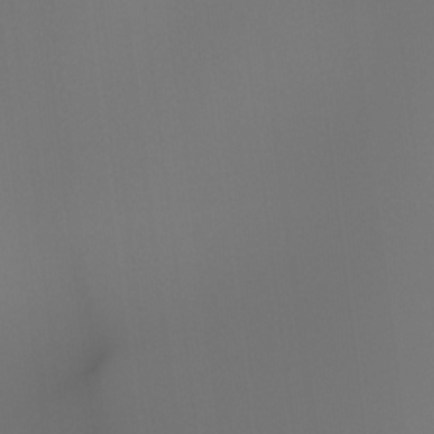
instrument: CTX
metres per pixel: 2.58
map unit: Hto
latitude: -7.5399
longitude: -47.5183
